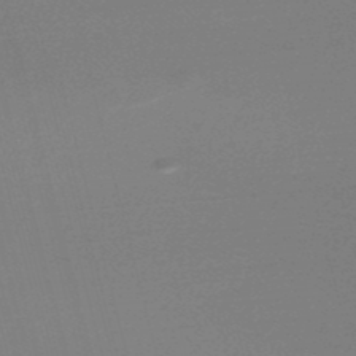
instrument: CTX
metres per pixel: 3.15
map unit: lHb
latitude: -47.9556
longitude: 68.1038
